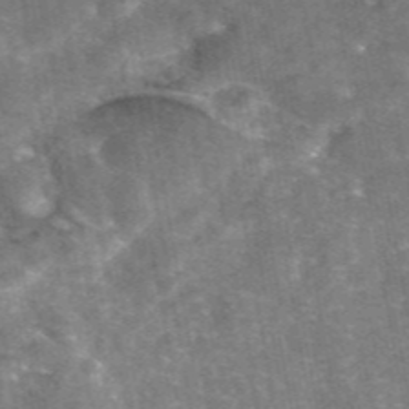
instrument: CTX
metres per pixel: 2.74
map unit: eAb
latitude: 46.3090
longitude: 120.8975
